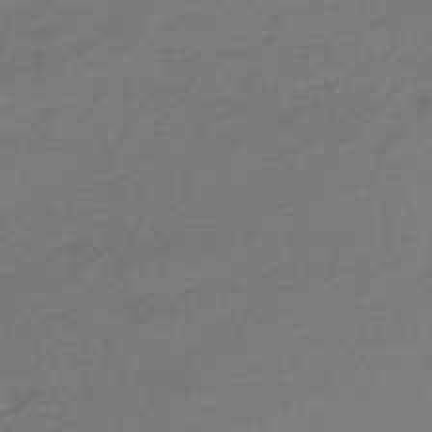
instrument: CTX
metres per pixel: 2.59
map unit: HNhu
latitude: -44.7652
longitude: 93.2376
